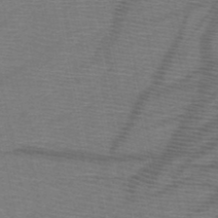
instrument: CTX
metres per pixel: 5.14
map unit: HNb
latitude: -49.7100
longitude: -42.5546
